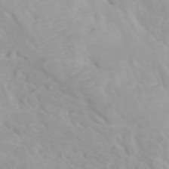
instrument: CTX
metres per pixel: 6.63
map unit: Htu
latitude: -4.9352
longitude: 137.5399
